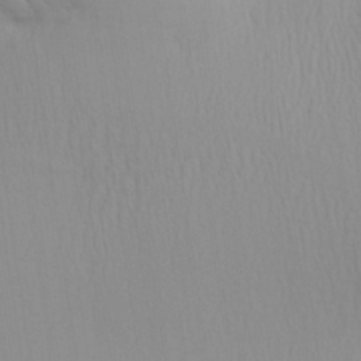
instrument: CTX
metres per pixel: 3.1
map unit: Aa
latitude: 28.4979
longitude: -136.4979
